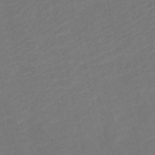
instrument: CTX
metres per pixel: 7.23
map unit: HNb
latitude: -51.9178
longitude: -48.9514
